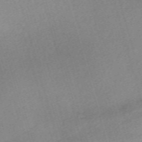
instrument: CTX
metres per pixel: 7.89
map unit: eHh
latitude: -61.5210
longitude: 53.2753
